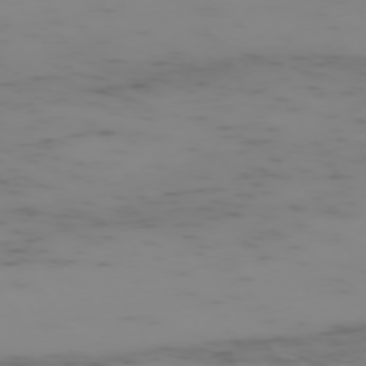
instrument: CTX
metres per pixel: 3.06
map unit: Hpe
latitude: -73.6911
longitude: 6.7274
